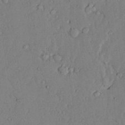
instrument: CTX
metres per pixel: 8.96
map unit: Ave
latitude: 23.8772
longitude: -132.5735
